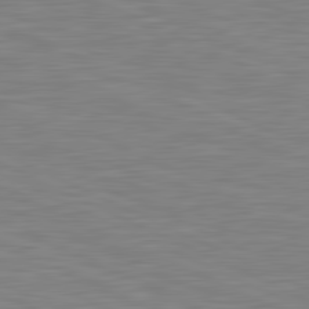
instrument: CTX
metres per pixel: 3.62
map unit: lApd
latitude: 81.3104
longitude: -170.2144
